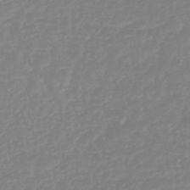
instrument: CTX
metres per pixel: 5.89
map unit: lHb
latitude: -44.4629
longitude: 79.4454
